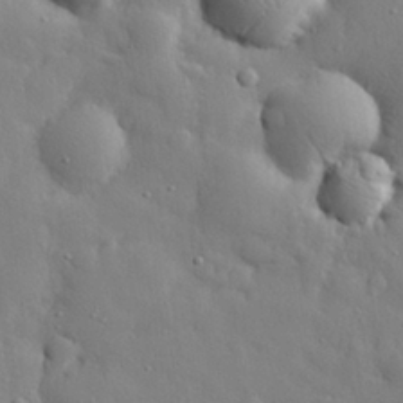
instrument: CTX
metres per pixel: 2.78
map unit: eHh
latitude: 28.7813
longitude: -78.3845
